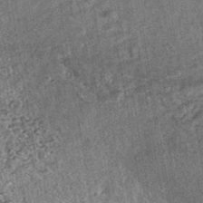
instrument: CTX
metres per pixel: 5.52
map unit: HNhu
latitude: -43.1620
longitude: 98.3117
